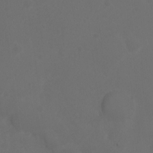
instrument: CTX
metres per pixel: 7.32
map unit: Ht
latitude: 1.5938
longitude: -22.8758
